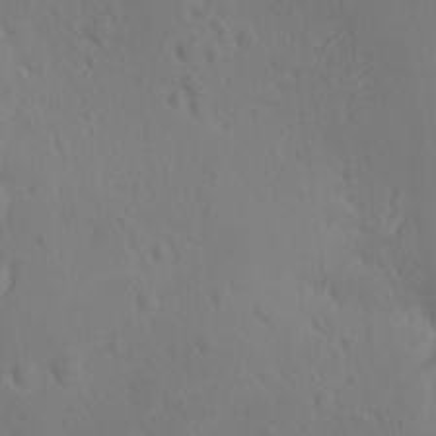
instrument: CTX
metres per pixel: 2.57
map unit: Ave
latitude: -9.8989
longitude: -121.2726
